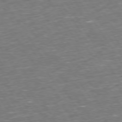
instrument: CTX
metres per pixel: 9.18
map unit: Hpe
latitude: 73.7639
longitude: -124.8380
